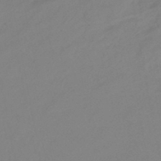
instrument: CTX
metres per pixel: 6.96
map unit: eHb
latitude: -46.2739
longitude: 86.1606
